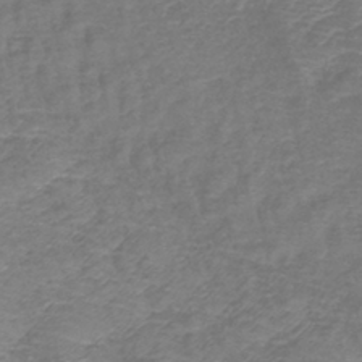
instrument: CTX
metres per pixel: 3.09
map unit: lHb
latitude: -42.0849
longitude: 78.8975
